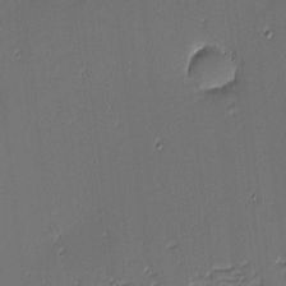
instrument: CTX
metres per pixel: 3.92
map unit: eHh
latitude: -3.6154
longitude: -82.9702
